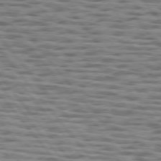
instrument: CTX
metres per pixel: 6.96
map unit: lApd
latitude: 75.4615
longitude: -56.9702
